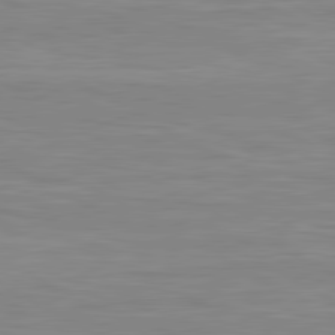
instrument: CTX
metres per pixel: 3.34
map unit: lApd
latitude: 80.8191
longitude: 171.5399
